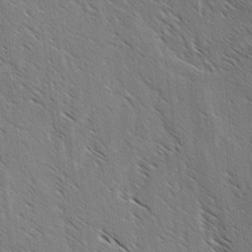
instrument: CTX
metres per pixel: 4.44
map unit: lAvf
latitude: -3.7477
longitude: -113.6505
